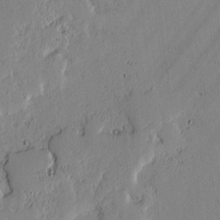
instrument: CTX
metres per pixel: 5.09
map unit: lAvf
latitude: -1.4644
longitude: -106.1200
